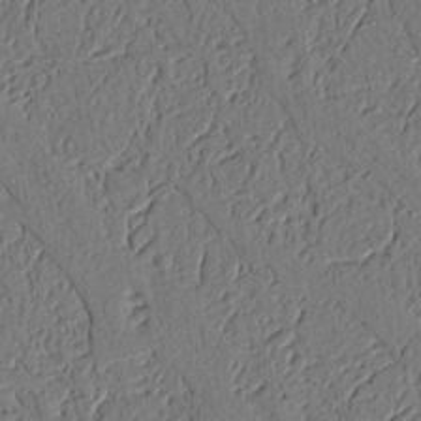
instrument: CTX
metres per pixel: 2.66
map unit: Nhu
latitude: 19.5938
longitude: -78.1011
